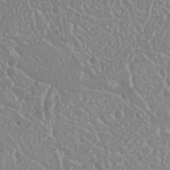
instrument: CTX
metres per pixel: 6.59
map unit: Nhu
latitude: 25.2914
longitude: -58.6868
